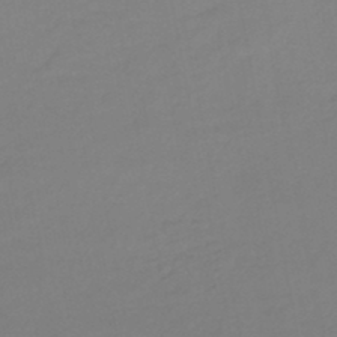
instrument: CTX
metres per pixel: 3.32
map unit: eHb
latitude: -46.1228
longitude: 88.8597
